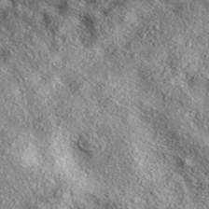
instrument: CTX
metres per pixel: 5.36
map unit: eAb
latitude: 38.2522
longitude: 109.7289
